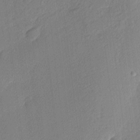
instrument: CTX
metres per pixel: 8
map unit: Nhu
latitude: 1.4426
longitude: -76.7057
